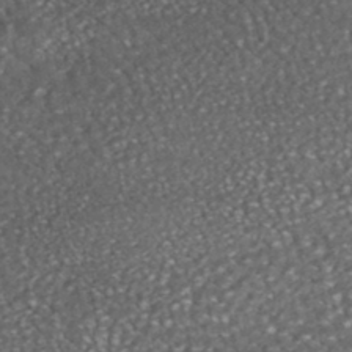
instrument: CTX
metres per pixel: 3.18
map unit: HNhu
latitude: -46.1228
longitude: 104.8408
